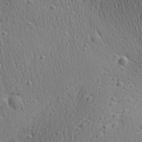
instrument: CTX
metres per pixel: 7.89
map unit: Aa
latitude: 27.7828
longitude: -141.0269
